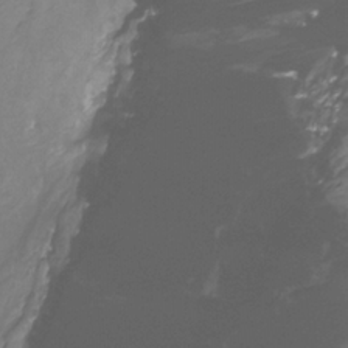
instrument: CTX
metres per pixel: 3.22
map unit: Htu
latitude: -12.6896
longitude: -47.0648
